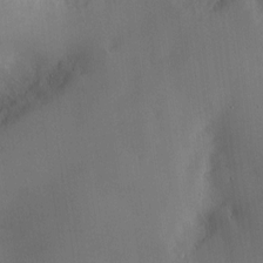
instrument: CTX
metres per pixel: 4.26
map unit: Hve
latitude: -11.3699
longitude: 173.8044
